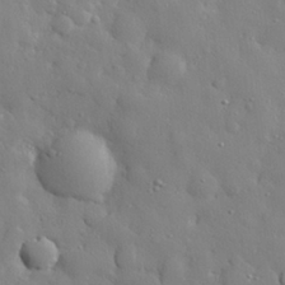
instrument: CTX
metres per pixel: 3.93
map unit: eHh
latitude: 28.7246
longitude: -78.4601
